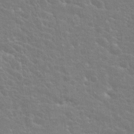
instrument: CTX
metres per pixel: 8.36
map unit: Hto
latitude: 20.2712
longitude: -40.1388
